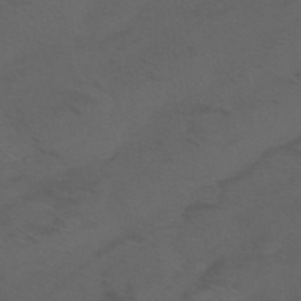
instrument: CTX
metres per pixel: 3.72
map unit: eHb
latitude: -41.0297
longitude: 84.5573
